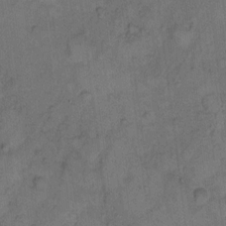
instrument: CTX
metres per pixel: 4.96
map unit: Hto
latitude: 8.1578
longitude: -59.8394
